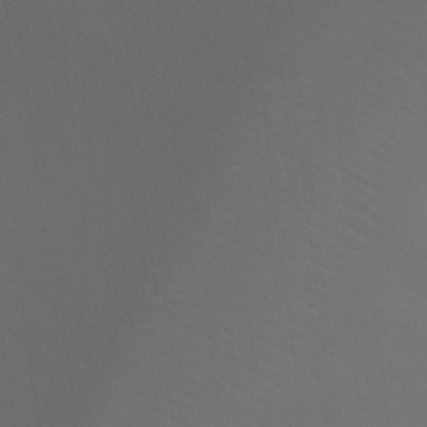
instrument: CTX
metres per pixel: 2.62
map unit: Ht
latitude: -7.8422
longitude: -32.8191
